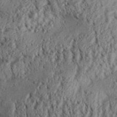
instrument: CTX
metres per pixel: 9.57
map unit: Aa
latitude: 31.7450
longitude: -136.6869
